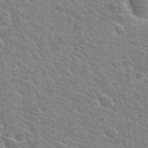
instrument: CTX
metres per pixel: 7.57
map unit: Hto
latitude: 31.2537
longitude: -44.4601
